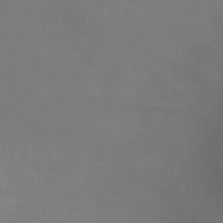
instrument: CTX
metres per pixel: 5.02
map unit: Nhu
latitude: -11.5777
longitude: -65.3104
